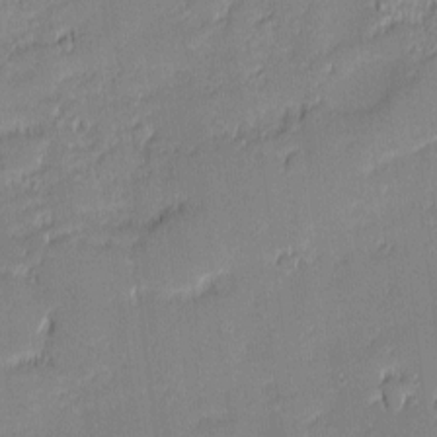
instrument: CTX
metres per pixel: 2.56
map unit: eHh
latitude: -1.6722
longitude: -83.0458
